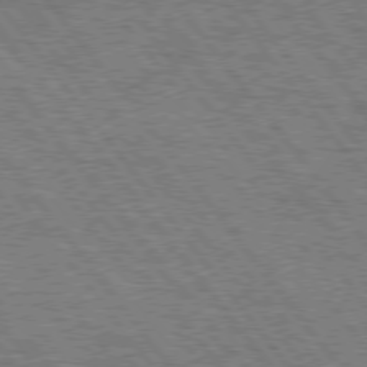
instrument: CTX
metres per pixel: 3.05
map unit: Hpe
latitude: 75.5560
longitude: -138.7246
